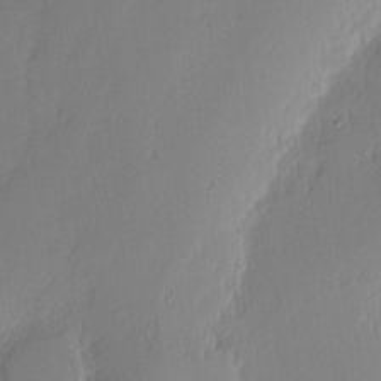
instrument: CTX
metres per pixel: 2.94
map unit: Nhu
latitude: 3.0269
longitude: -76.4412
